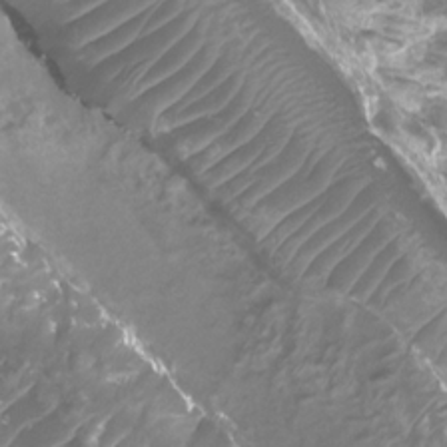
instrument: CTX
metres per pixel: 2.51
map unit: Htu
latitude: 3.4237
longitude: -21.1026
